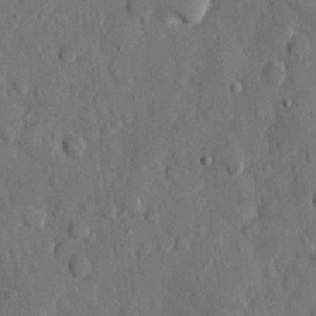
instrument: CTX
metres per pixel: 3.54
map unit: eHh
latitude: 11.9339
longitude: -67.8205
